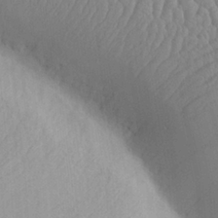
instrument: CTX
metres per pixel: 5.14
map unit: Nve
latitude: -8.3495
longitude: 174.3306
